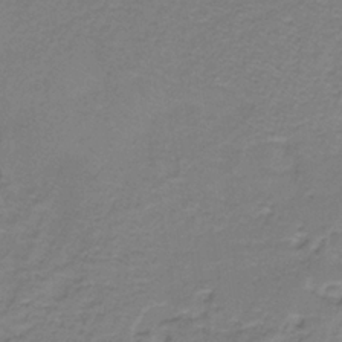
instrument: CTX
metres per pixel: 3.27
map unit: HNb
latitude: -37.1053
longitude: 53.5021
